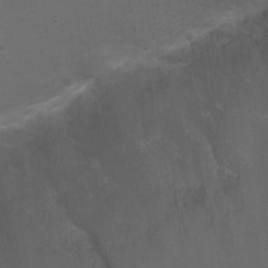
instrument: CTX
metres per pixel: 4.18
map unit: Ht
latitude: 2.1578
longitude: -28.8191
